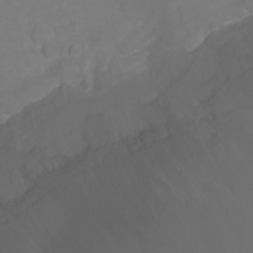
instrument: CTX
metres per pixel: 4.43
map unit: Ht
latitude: -0.6708
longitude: -38.6490
